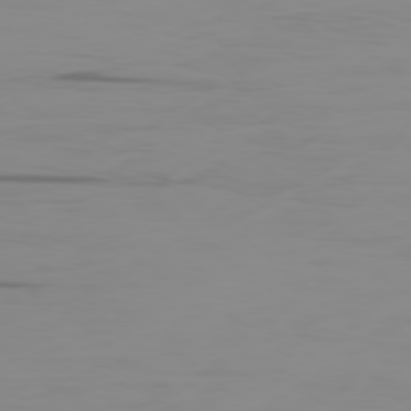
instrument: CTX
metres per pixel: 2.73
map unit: Ap
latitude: -79.0675
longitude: -71.1592
